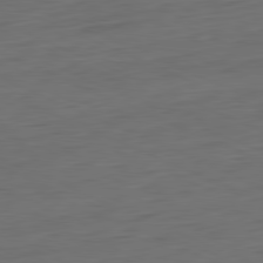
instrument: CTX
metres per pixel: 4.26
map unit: Ap
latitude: -81.7100
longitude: -76.2900
